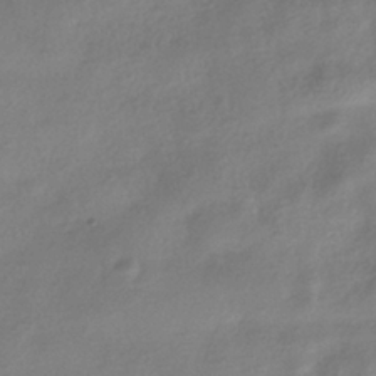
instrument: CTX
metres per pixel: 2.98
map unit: HNhu
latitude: -41.2754
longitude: 99.1053
